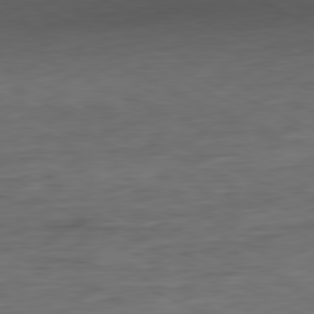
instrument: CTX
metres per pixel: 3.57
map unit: Ap
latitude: -81.1998
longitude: -68.4412
